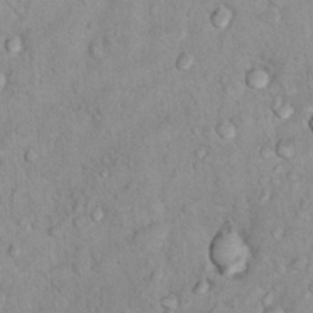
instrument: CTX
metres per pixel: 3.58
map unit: Nhu
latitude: 13.9150
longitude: -28.6490
